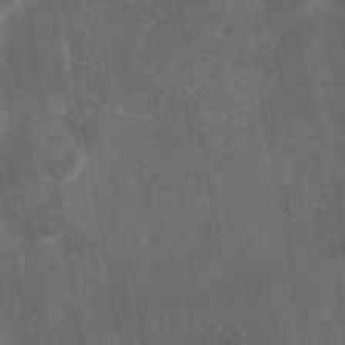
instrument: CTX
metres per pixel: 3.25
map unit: eAb
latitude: 46.1200
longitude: 116.7463
